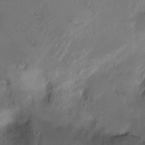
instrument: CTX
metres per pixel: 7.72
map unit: Ht
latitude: -2.2739
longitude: -32.5924
